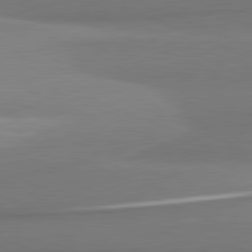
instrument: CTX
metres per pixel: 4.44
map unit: lApd
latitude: 81.7450
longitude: 164.9164
